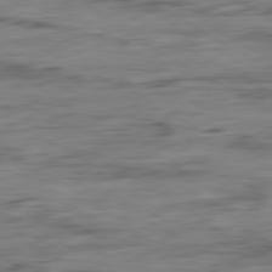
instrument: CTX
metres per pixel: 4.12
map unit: Ap
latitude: -80.9731
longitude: -97.1025
